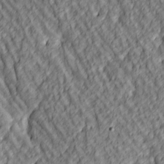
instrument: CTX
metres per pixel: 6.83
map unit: lAa
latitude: 4.5735
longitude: -116.4601
